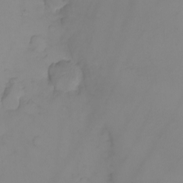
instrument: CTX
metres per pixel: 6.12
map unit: eHh
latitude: -5.6344
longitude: -80.2333
